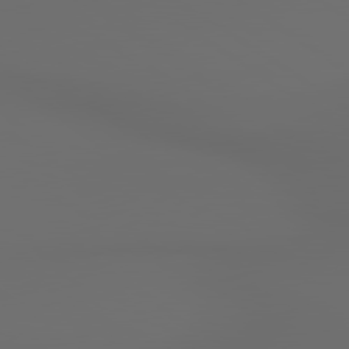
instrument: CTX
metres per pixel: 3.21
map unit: lApd
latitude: 79.9339
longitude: 164.5763
